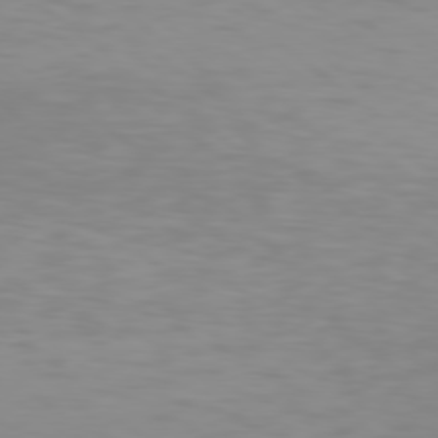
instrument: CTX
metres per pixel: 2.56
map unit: Hpe
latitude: 78.2712
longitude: -134.4979
